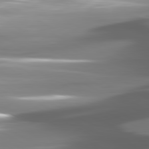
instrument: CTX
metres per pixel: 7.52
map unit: lApd
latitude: 80.9325
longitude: -144.7246
